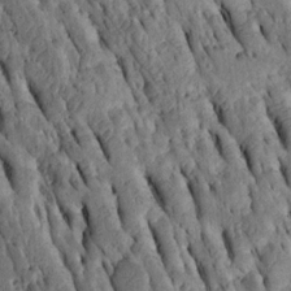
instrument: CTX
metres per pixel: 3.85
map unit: Htu
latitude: -2.5384
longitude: 151.0864
